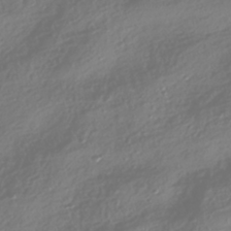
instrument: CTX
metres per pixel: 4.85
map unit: HNhu
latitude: -42.2928
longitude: 106.1039
